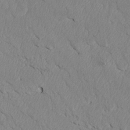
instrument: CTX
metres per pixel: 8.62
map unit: Htu
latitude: 3.3859
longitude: 153.1620
